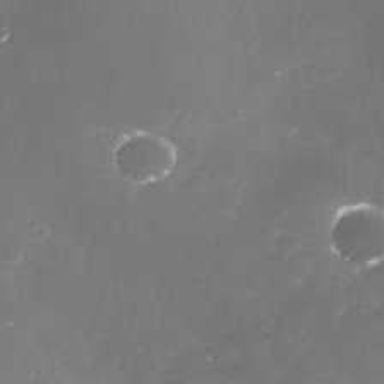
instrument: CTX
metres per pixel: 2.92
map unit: Nhe
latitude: -35.2754
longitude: -91.7261
